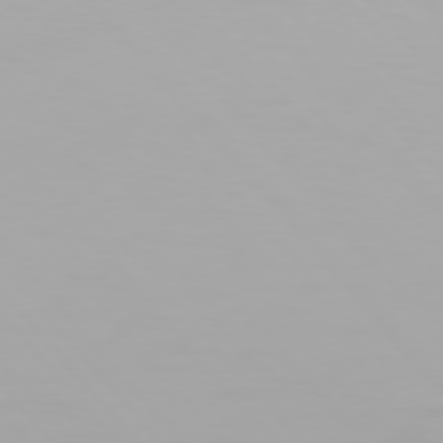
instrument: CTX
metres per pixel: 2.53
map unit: Hpe
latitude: 76.3656
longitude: -135.4993
